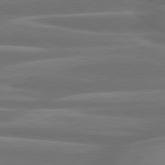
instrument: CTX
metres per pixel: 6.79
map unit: lApd
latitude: 79.9150
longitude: -127.2915
